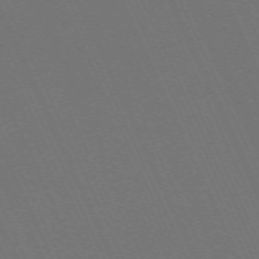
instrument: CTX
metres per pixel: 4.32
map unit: Nhu
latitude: -68.1983
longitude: 39.5966
